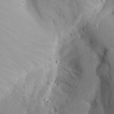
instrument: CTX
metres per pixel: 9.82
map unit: Aa
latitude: 28.1011
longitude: -147.1781
